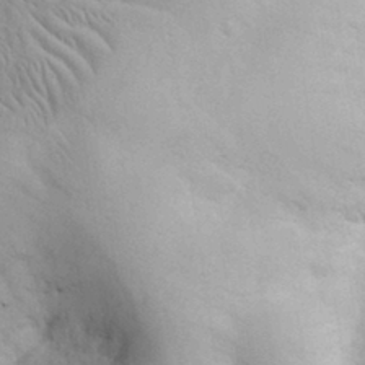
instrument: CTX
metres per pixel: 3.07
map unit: eHh
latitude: 30.7625
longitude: -70.8758
